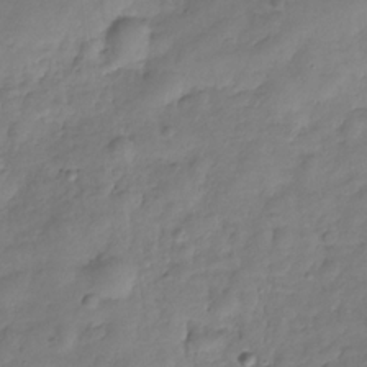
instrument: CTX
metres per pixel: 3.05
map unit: Hve
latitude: -29.4266
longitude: 94.4818
